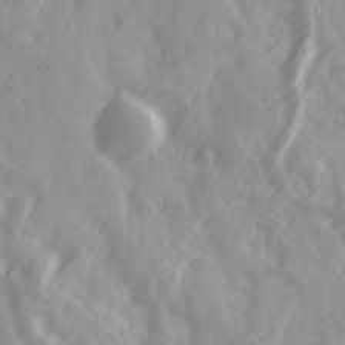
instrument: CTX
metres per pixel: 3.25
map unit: Ave
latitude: 19.2915
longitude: -131.5372
